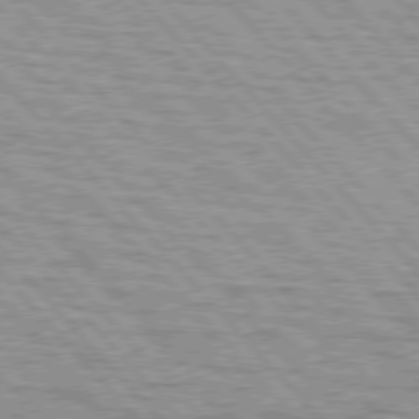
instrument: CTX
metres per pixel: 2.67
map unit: lApd
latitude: 76.8758
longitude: -71.5371
